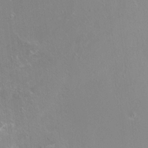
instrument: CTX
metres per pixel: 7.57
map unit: HNhu
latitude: 3.6694
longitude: 5.2376
